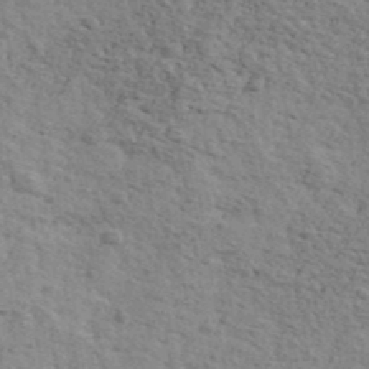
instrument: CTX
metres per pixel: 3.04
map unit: Ave
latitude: 41.5749
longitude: -109.2726
